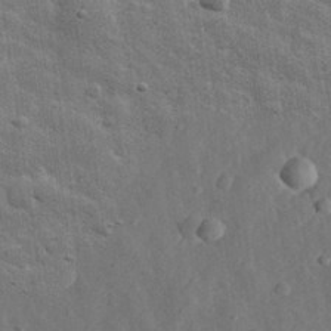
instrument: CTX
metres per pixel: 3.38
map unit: eHh
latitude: 31.7450
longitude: -78.5168
